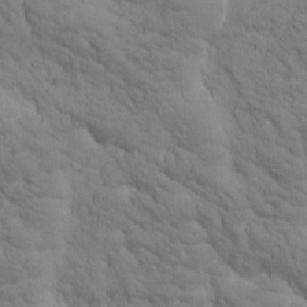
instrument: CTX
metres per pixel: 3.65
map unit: Htu
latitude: -0.7841
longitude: 174.0472
